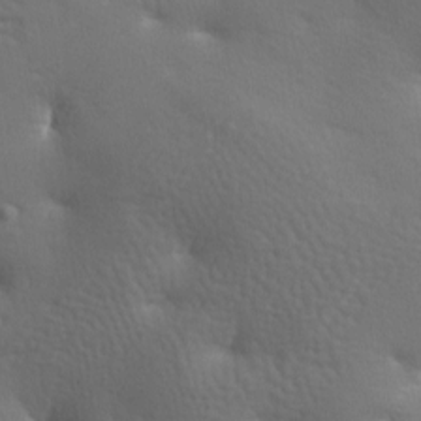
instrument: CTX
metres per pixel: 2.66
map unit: lAa
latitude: -8.1417
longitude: -125.1970
